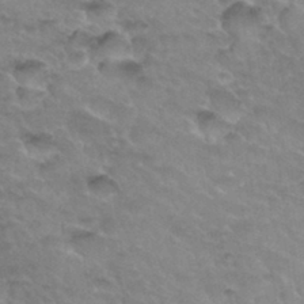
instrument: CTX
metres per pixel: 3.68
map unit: Hto
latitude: 33.6694
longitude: -46.8380
